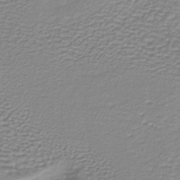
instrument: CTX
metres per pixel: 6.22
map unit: lHb
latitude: -40.0283
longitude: 61.3699
